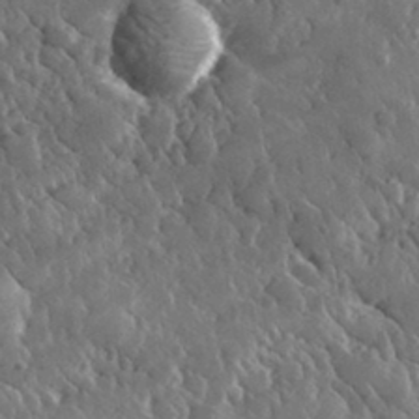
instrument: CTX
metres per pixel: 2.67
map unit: lHvf
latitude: 34.4412
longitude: -88.2901
